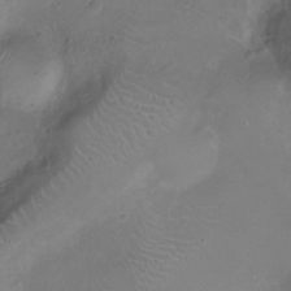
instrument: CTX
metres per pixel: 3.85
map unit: Ht
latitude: -7.5021
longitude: -19.2537
